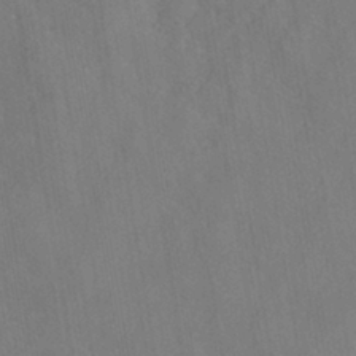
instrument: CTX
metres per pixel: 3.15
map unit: HNhu
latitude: -39.6155
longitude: 107.1054
